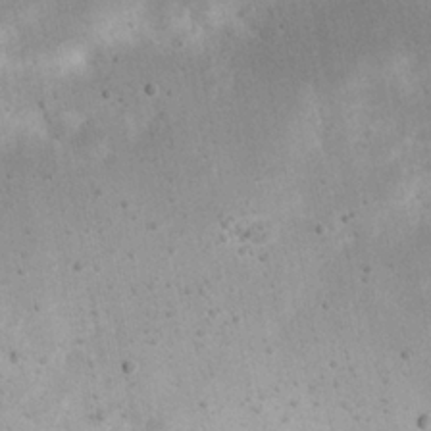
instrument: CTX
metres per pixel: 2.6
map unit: eHh
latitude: 21.7639
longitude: -68.1767
